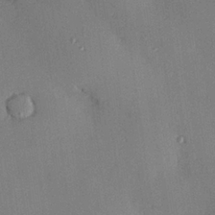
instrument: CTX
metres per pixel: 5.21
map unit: Hve
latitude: 26.3089
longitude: -90.9703
